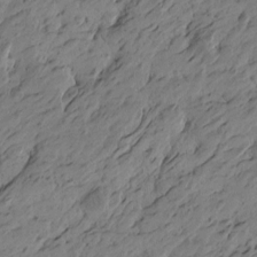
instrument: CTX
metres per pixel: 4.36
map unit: Htu
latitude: -5.7288
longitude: -179.4805
